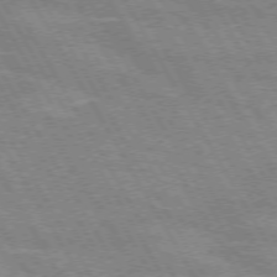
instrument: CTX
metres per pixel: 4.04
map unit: lApd
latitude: 72.0255
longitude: -55.6505
